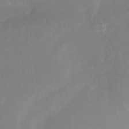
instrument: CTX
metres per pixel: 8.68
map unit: Ht
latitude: -12.4251
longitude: -48.6679
